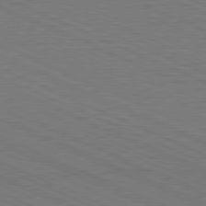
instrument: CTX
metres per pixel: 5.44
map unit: Hpe
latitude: -81.6911
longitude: 15.7667
